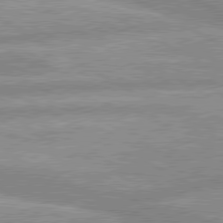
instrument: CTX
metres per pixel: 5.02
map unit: lApd
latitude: 80.1956
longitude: -166.8569
